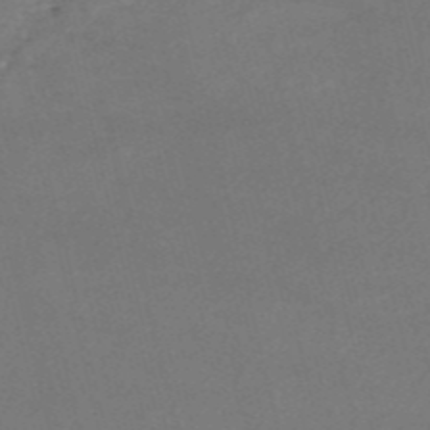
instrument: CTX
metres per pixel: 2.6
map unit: HNb
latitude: -54.8030
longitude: -36.1578
